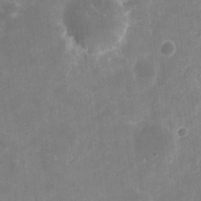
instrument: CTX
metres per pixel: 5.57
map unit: eHh
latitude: 10.3467
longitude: -71.6883
